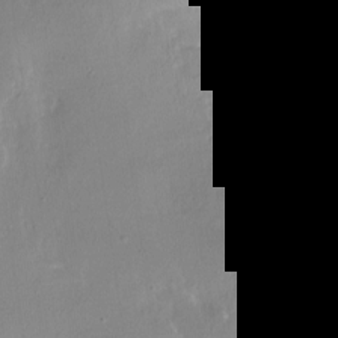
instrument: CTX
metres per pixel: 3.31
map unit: Nhe
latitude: -28.0283
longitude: -110.1389
